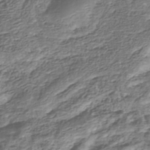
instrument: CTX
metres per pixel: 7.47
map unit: Nhu
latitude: -39.4644
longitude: -82.7057
